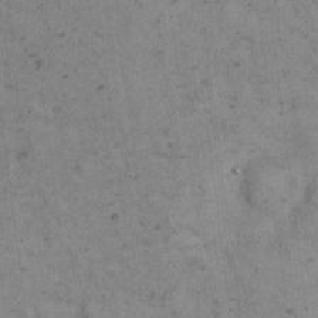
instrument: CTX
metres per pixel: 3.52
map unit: Hto
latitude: 8.2712
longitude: -59.0647
